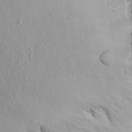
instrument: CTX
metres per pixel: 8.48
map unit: Aa
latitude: 15.0837
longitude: -142.2334
